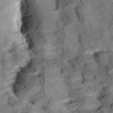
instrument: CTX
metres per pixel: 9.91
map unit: Aa
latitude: 9.4993
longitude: -140.5734
